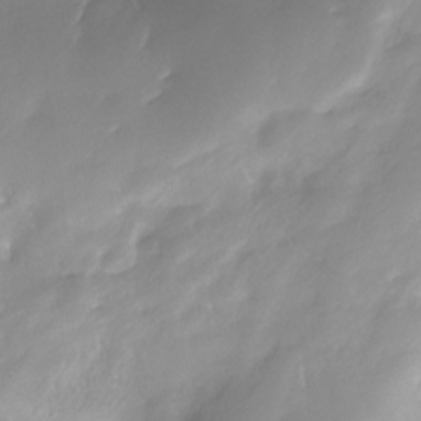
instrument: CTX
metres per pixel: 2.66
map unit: Nhe
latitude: -29.0864
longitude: -109.9150
